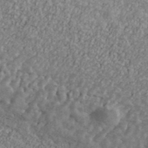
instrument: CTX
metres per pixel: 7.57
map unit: Ave
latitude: 41.2348
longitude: -111.3482
